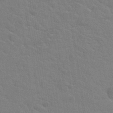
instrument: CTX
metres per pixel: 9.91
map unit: Hto
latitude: 34.9513
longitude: -51.7638
